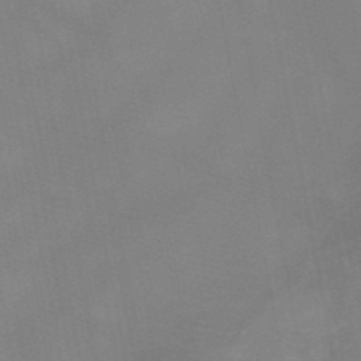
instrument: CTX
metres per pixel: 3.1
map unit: HNb
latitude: -49.1054
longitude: -40.7435
